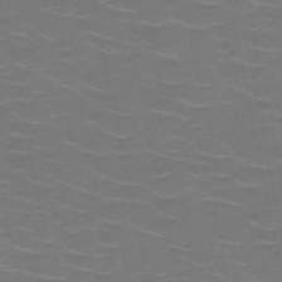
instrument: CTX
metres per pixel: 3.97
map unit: HNb
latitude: -50.9164
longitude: -47.8584
